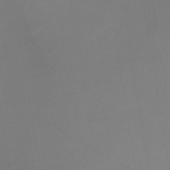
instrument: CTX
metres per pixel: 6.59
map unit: lHb
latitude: -37.6155
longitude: 74.2929
